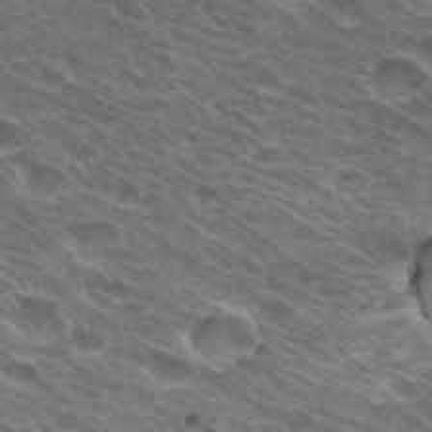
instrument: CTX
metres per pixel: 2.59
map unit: Hto
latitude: 31.7828
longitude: -42.8380
